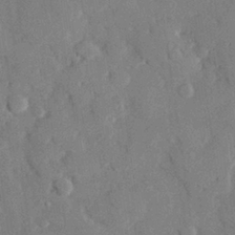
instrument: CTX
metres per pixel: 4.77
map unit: eHh
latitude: 27.6694
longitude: -80.8569
